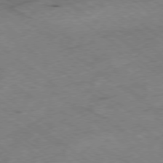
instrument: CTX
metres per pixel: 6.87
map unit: Hpe
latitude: -78.5195
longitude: -22.1389
